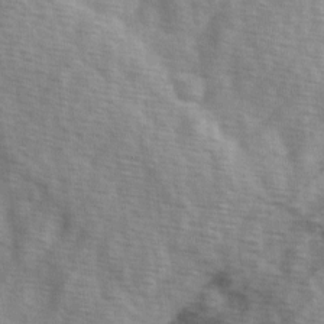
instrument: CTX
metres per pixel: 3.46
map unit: Ave
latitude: 1.6882
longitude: -111.9150
